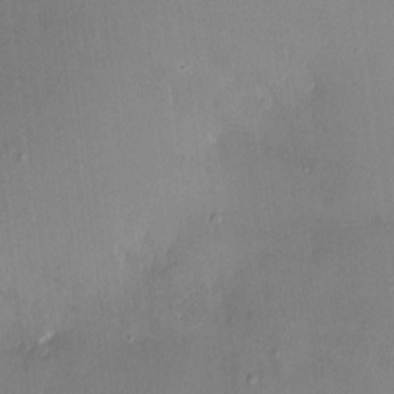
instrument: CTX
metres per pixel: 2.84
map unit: HNhu
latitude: 4.2900
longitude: -5.7072
